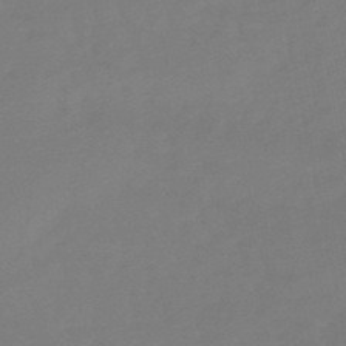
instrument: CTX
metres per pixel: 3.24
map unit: lHb
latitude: -49.1998
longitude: 78.8219
